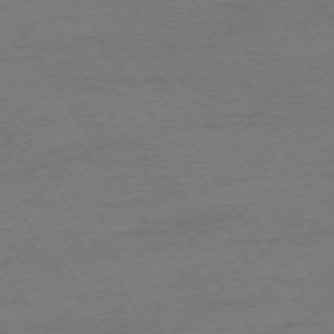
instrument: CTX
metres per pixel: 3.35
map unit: Ap
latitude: -73.8233
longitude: -84.7435
